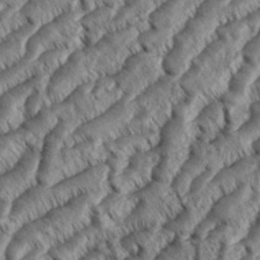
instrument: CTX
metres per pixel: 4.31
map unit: eHh
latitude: 36.1389
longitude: -138.2145
